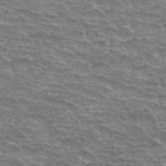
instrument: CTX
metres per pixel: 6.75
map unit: Hto
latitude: 33.7261
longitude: -47.5560
